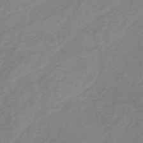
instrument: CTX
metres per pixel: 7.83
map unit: lHb
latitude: -38.8219
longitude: 71.8800
